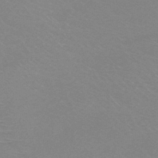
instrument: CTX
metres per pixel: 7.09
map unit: HNb
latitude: -45.7100
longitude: -42.4601
